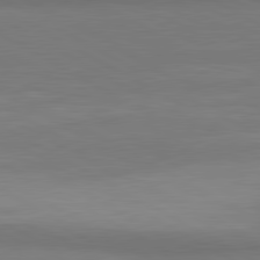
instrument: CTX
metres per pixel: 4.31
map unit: lApd
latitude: 81.0458
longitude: 159.2942
